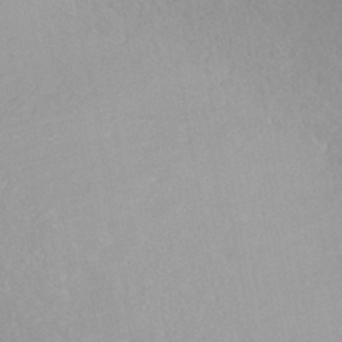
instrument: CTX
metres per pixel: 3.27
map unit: HNhu
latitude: -41.7666
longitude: 101.5777
